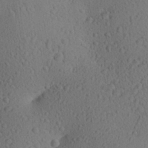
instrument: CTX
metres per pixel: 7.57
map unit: Aa
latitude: 26.5924
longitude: -145.1025
